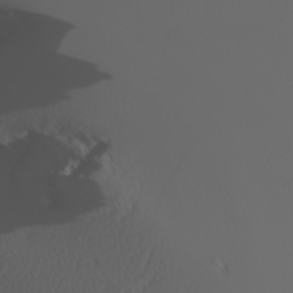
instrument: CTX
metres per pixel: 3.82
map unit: Nhu
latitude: -6.8030
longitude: -96.0822
